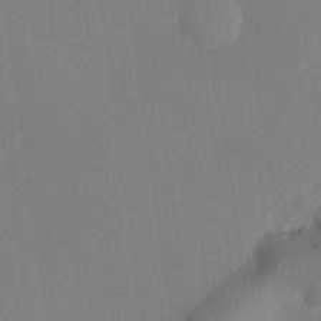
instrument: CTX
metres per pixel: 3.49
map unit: lHvf
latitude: 24.7624
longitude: 140.5007
